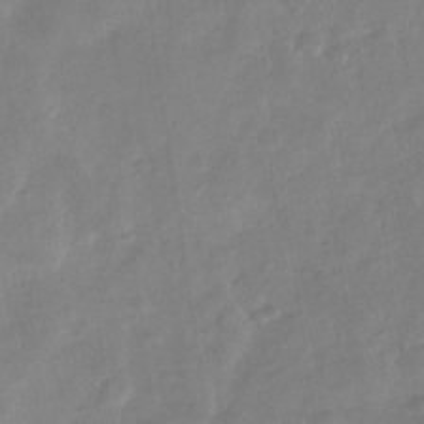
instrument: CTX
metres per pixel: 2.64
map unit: Nhu
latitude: -29.7100
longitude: -62.5168
